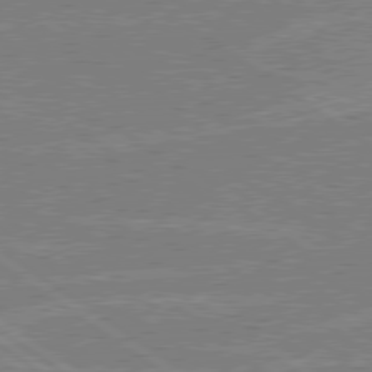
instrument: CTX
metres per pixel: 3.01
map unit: Hpe
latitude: 78.9325
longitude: -132.7435
